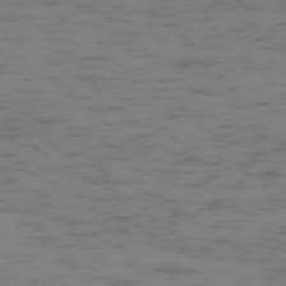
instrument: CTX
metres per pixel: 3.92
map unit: Ap
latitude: -73.6533
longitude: -72.9892
